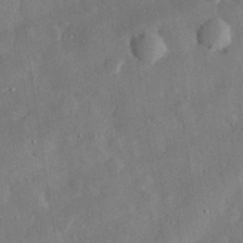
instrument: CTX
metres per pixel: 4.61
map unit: lHvf
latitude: 32.3845
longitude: -83.7827
